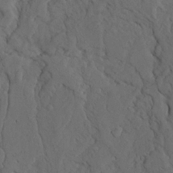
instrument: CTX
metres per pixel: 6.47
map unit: Ave
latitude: 23.4237
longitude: -132.1011
